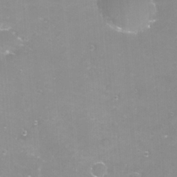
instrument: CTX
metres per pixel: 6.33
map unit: eHh
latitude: -12.3873
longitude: -60.5923
